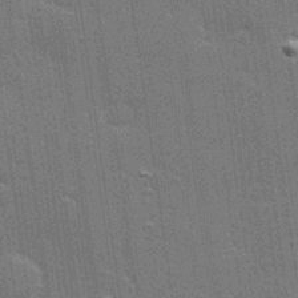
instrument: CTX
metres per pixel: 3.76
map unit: Hve
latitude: 28.1767
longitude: -92.9702
